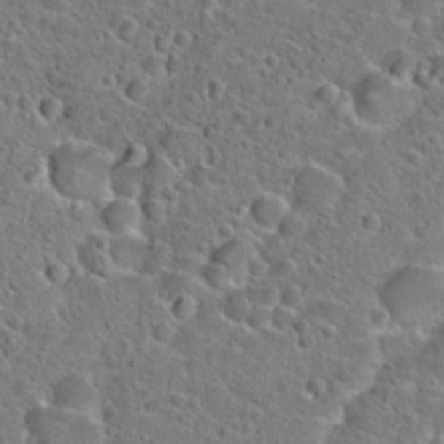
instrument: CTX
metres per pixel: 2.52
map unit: Hto
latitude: 23.3859
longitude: -46.2145
